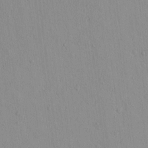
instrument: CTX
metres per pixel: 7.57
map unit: lAvf
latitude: 8.5357
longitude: 167.6722
